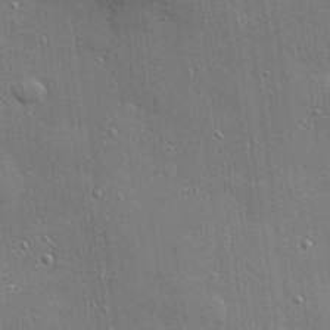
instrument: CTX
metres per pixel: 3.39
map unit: Hve
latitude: 28.3278
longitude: -90.7435
